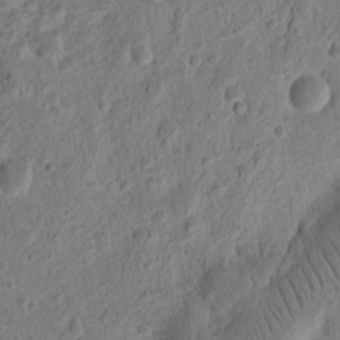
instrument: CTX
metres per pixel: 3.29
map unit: Ht
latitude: 11.6883
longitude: -74.9325
